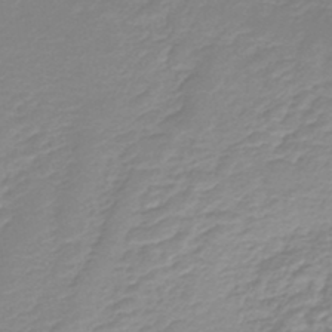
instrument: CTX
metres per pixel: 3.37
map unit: lHb
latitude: -45.0109
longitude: 61.2187
